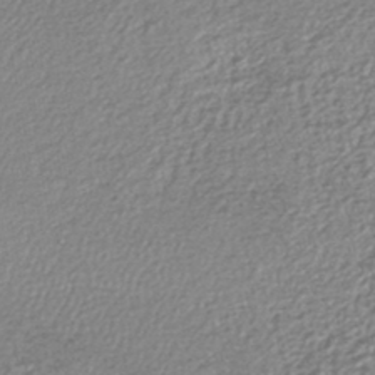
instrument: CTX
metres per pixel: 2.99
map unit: lHb
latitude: -44.8219
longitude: 68.6140
